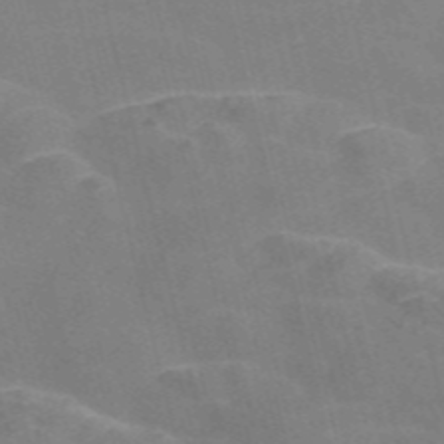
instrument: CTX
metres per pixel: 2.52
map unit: Nve
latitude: -57.3132
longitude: 54.6708
